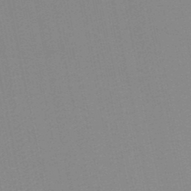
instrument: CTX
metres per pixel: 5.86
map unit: lHb
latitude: -46.7841
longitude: 60.6518
